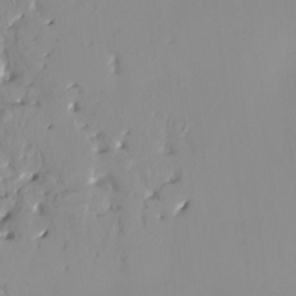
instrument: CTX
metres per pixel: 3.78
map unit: HNhu
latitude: 2.0822
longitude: 7.9745
